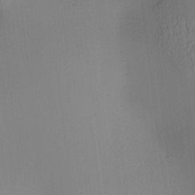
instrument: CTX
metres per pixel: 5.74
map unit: lAa
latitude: 2.5357
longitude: -115.5560
